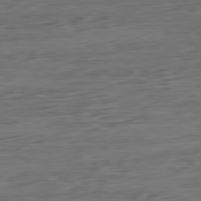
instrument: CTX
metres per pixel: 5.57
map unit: Ap
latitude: -80.7274
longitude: -95.8961
